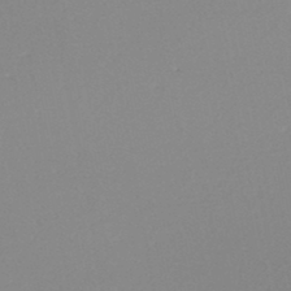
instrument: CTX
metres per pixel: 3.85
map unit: eHh
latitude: -45.3888
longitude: -28.8191
